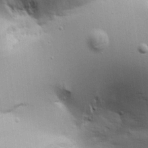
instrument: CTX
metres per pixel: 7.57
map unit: Aa
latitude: 18.6490
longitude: -141.7260
